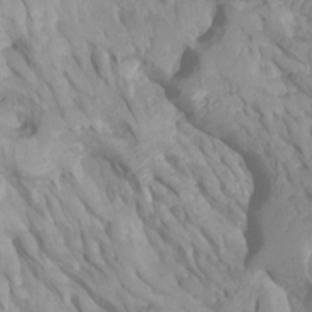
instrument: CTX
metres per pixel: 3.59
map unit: Ht
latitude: -0.2362
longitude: -18.1011
